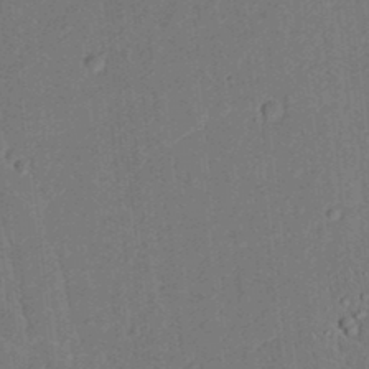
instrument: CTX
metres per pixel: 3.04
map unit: Nhu
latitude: 23.4804
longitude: -73.0648
